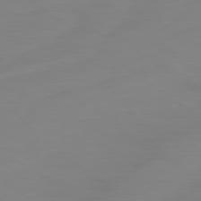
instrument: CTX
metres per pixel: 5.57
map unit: Ap
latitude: -79.9367
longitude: -60.8380
